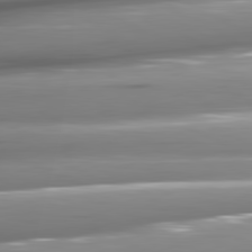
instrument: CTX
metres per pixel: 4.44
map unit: lApd
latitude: 81.2537
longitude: -144.4790
